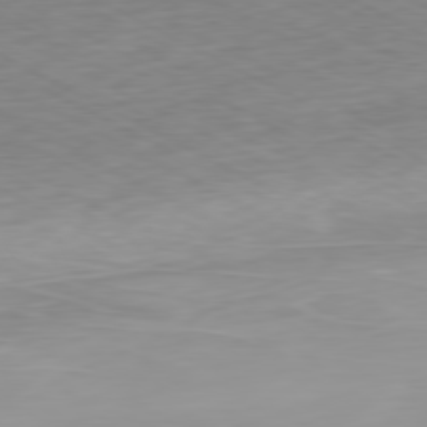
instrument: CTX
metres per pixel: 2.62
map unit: Ap
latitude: -79.8044
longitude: -68.5357
